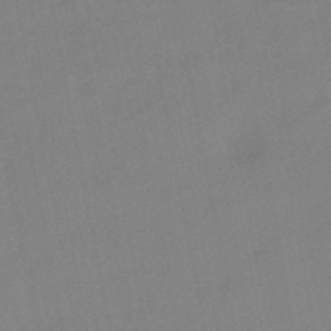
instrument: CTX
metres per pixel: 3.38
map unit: HNhu
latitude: -41.3509
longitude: 103.5966
